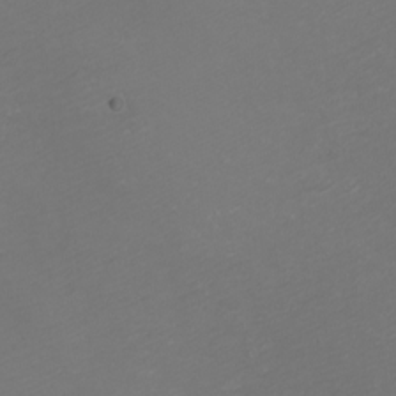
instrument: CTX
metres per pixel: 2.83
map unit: eHh
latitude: -1.1243
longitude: -78.7624
